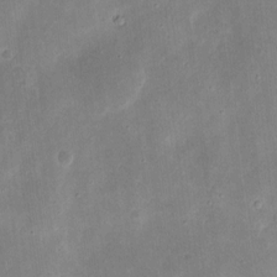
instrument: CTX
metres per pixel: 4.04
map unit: eHh
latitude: 9.0836
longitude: -72.1389
